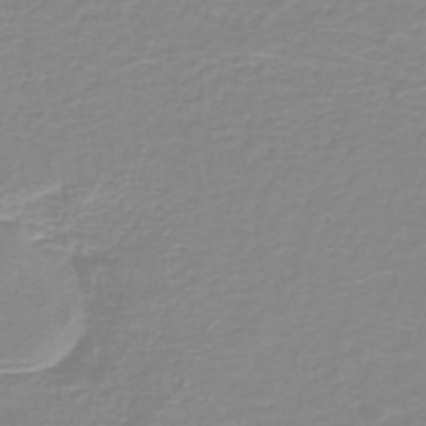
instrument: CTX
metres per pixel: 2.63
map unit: lHb
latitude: -44.0472
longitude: 54.3873
